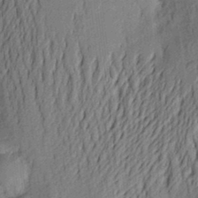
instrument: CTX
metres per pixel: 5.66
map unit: Aa
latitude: 22.0822
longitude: -150.3089
